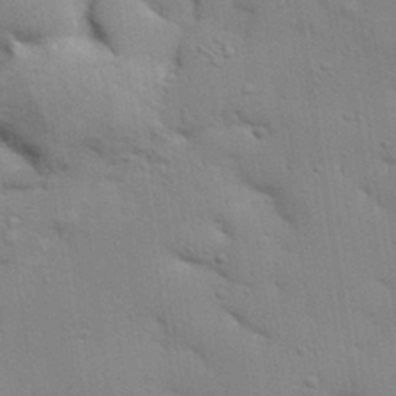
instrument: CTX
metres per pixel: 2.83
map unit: Aa
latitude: 33.0270
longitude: -145.2537
